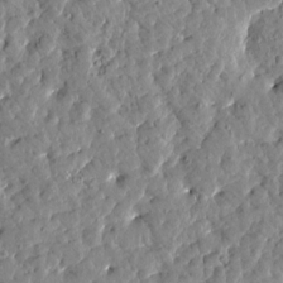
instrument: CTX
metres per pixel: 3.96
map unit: Htu
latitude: 1.8583
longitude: 179.7099
